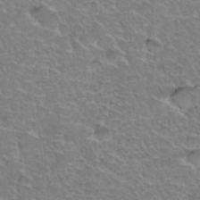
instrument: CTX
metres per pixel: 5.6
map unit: Hto
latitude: 35.4426
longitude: -46.6113
